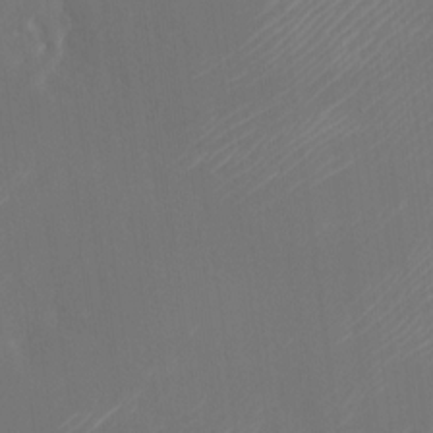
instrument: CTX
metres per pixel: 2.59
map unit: Nhu
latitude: -24.9542
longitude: -72.5735
